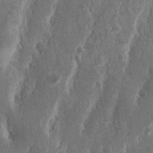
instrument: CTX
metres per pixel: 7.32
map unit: Nhu
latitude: 15.3104
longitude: -74.1956
